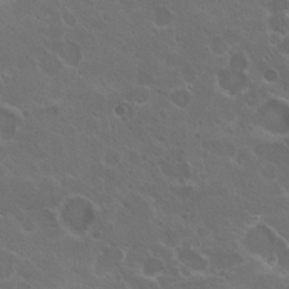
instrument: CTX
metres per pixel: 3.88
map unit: Hto
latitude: 18.3089
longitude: -36.4412
